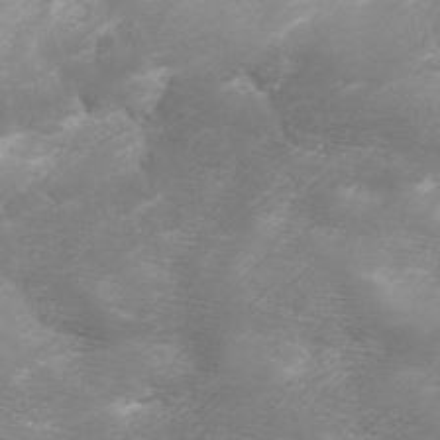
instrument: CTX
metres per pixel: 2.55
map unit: Ave
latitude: 10.6491
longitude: -106.2900
